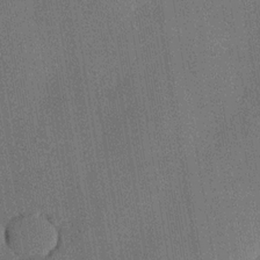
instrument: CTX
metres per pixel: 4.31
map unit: lHvf
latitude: 20.1200
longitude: 144.8030
